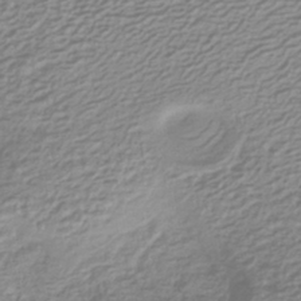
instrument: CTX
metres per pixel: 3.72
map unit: lHb
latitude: -40.8408
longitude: 52.0283
